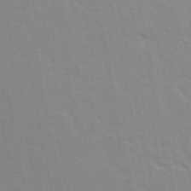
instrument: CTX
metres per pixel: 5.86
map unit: ANa
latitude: 48.5168
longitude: -76.7057
